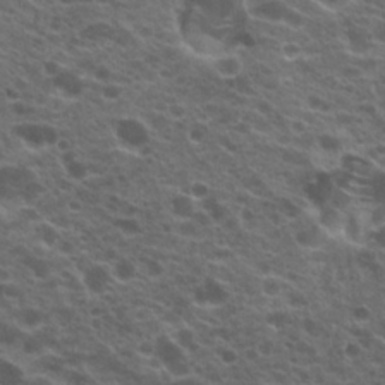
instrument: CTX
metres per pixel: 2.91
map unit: Hto
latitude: 20.5735
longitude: -36.4601
